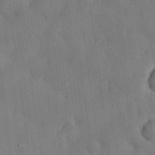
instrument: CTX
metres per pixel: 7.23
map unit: eHh
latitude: 30.5546
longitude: -77.1025
